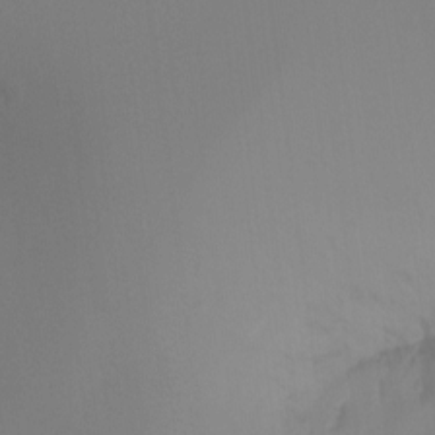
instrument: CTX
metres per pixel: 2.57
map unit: Ht
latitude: -12.2551
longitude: -47.7639
